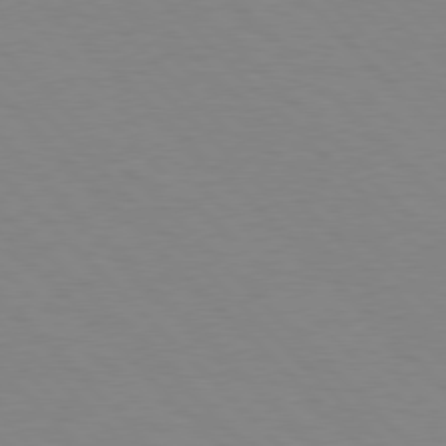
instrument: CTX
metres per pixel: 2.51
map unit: lApd
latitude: 77.2537
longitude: -59.6505
